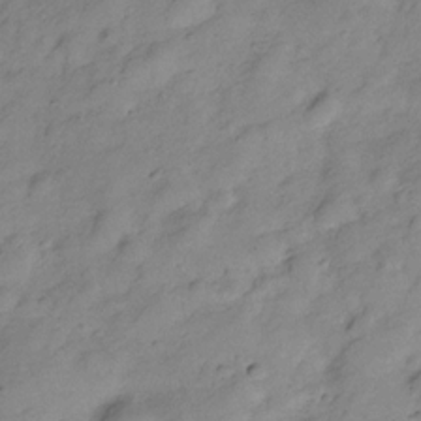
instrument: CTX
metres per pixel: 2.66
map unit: Hve
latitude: -28.7463
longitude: 93.0675
